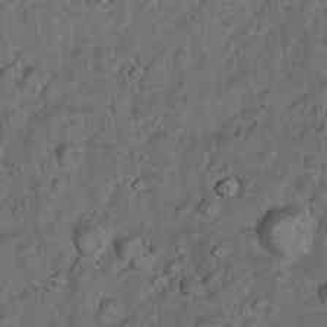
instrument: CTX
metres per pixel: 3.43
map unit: Nhu
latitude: 10.1011
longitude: -24.2711
